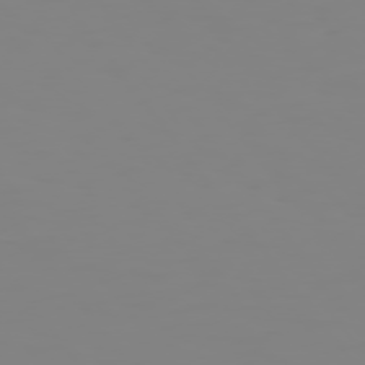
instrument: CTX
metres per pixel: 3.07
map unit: Hpe
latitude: 74.8002
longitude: -127.0270
